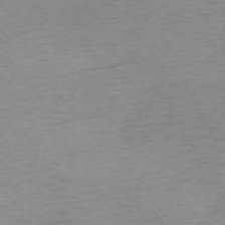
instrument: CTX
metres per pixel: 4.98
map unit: Ap
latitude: -74.3496
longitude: -72.8569
